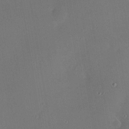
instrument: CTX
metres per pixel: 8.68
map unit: HNhu
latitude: 5.6505
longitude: 14.3118
